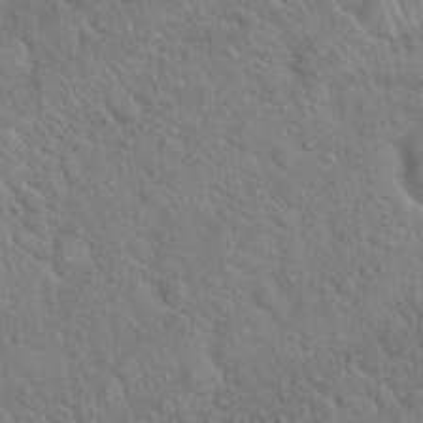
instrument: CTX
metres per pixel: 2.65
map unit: Hto
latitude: 19.0080
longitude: -51.2537
